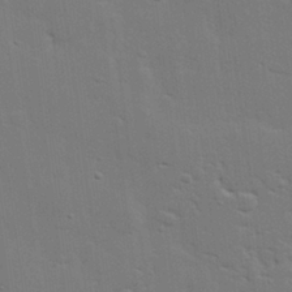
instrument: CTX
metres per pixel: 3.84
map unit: eHh
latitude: 26.4412
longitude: -81.6883
